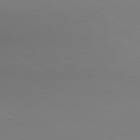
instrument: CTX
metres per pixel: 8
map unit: lApd
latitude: 80.3278
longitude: 133.8612
